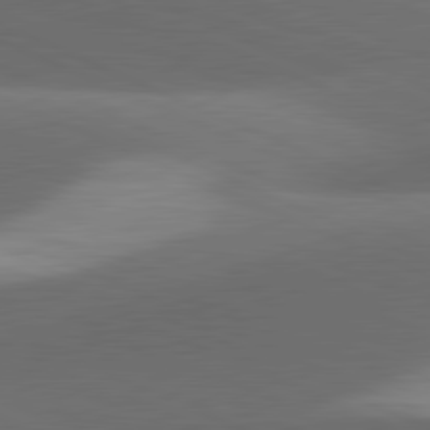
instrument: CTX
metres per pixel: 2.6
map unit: lApd
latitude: 81.4237
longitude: 132.7275
